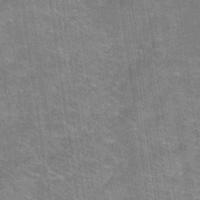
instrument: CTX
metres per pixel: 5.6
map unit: Hve
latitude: -31.3509
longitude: 96.2740
